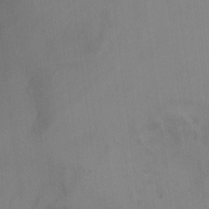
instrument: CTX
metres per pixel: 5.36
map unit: Nhu
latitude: -16.7841
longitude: -49.3671
